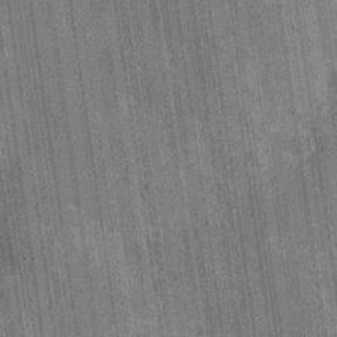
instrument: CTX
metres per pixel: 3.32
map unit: Hve
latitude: -30.2928
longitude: 92.1795
